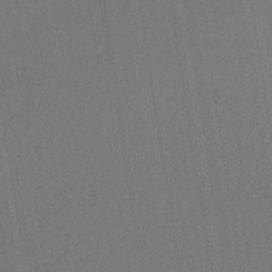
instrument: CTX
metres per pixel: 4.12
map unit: HNb
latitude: -35.6722
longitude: 55.0109
